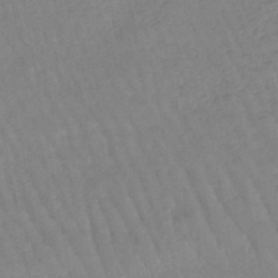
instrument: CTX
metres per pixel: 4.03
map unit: eHb
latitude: -45.1053
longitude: 80.6141
